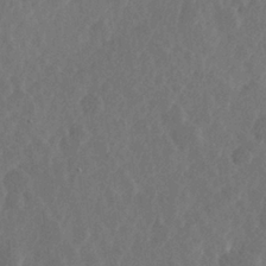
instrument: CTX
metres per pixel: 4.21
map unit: Hve
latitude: 25.8205
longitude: 144.9731
